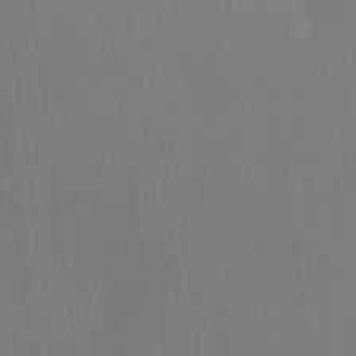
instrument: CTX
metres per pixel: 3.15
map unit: Nhu
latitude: -11.0297
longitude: -75.3671
